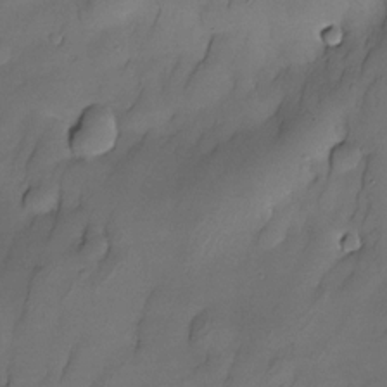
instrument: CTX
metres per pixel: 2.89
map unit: Nhe
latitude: -30.8219
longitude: -139.7450
